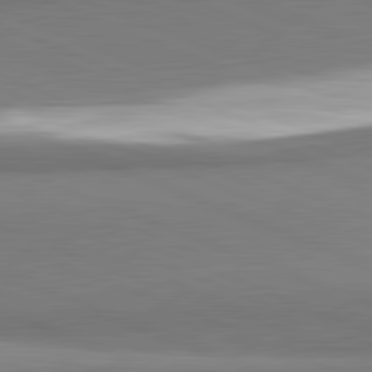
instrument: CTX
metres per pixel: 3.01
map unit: lApd
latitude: 82.0444
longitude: 160.5952
